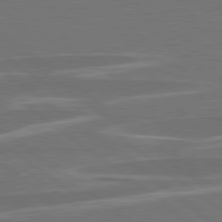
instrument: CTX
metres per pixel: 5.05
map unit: lApd
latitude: 79.3671
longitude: -93.7827
